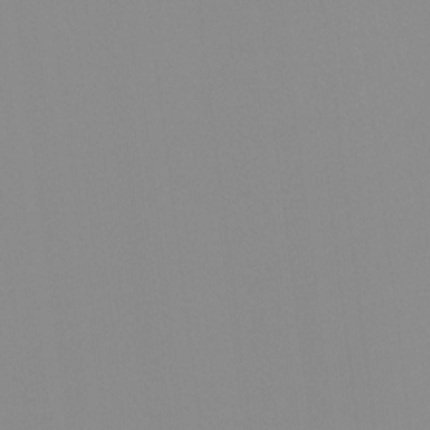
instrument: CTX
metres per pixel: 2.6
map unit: Hto
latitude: -8.2928
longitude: -51.9339
